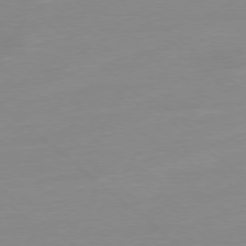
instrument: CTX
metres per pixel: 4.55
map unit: Ap
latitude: -78.2361
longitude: -99.3670
